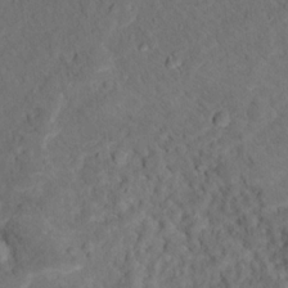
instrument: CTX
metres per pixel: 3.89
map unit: Hto
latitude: 15.3671
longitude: -36.4223
